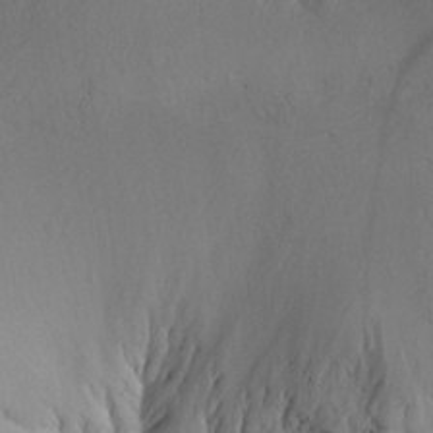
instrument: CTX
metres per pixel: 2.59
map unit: Aa
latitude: 25.6316
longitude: -133.5371
